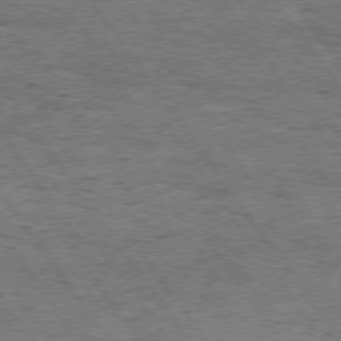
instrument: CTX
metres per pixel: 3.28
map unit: Hpe
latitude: 74.7624
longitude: -151.7071
